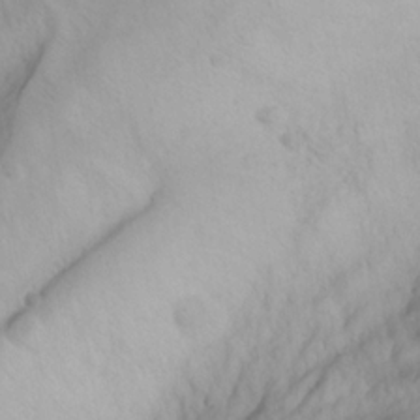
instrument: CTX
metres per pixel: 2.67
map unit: Aa
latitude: -3.5021
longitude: -71.4048
